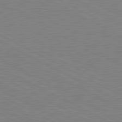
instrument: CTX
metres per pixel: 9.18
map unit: lApd
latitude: 80.8947
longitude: 150.6329
